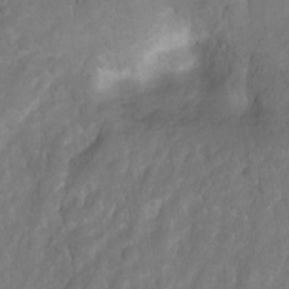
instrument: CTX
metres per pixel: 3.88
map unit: Hto
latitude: 2.8191
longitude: -35.6505
